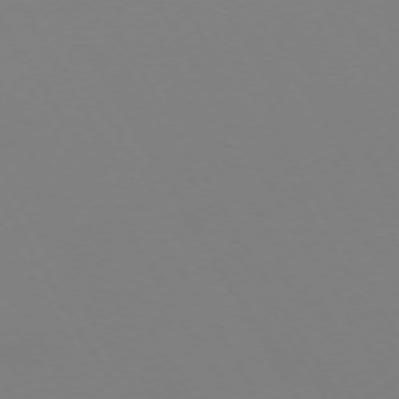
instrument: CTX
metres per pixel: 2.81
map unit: Hpe
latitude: -72.7841
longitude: 10.5952
